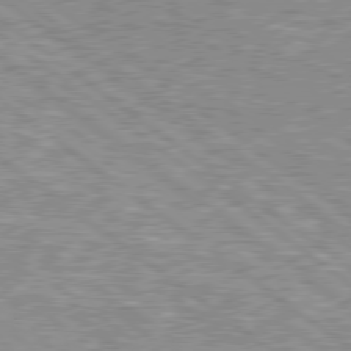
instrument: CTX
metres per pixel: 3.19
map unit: Hpe
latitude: 78.5735
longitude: -171.4237
